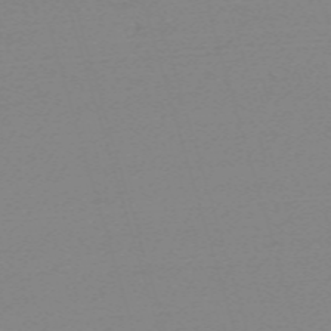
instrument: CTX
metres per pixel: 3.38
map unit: eHh
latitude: -61.8800
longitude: 52.1983
